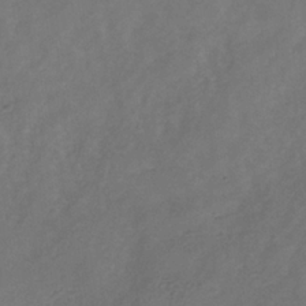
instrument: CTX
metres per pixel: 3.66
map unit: Hve
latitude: -34.8219
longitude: 90.2740
